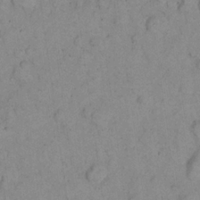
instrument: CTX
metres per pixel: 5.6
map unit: eHh
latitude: 22.9325
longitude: -58.6868
